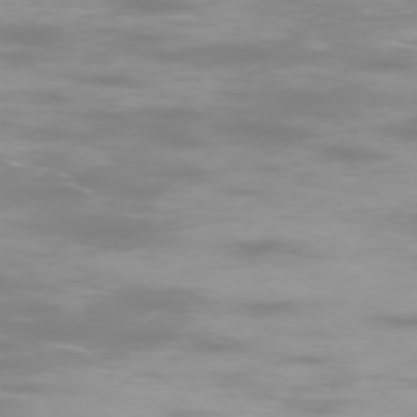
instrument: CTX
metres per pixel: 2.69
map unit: Ap
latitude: -75.9178
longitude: -75.9528
